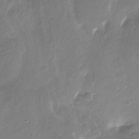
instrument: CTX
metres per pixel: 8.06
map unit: Nhu
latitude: -27.4265
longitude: -78.6491
